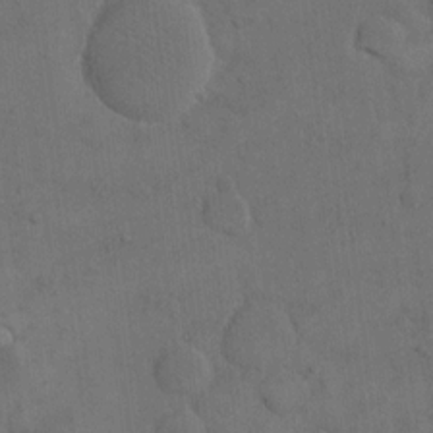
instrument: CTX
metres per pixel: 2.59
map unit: eHh
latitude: 15.9906
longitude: -66.8002
